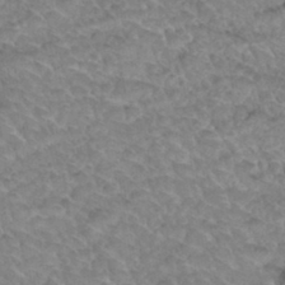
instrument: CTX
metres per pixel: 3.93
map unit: Hto
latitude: 34.0444
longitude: -47.9717
